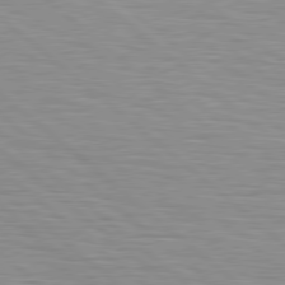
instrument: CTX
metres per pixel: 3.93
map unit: Hpe
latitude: 78.8947
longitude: -140.1388
